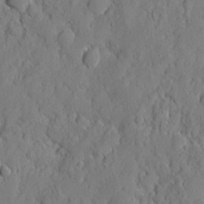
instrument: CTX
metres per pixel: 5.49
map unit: eHh
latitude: 7.1025
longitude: -75.4804
